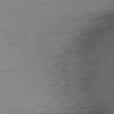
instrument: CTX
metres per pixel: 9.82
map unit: Ap
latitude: -73.0864
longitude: -68.4601
